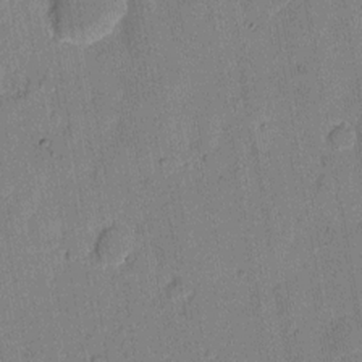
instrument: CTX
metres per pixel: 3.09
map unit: eHh
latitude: 7.6316
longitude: -66.1766
